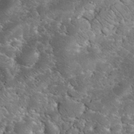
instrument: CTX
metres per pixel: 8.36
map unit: eHh
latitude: 33.9717
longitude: -65.6316
